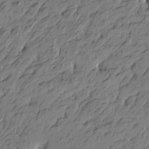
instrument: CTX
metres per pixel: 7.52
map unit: Htu
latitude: -5.0108
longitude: -178.1578
